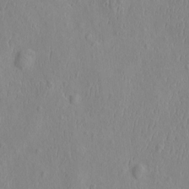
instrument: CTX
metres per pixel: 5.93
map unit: eHh
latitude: -2.8785
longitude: 19.2376
